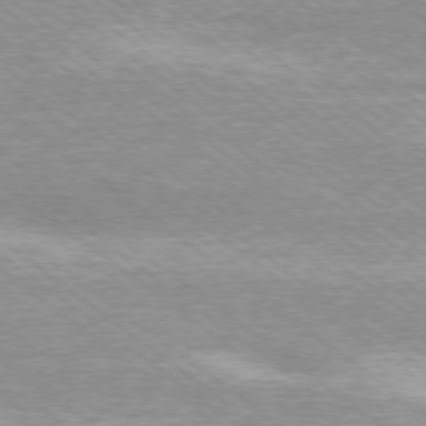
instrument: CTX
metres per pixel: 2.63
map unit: Ap
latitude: -79.1053
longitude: -82.3845
